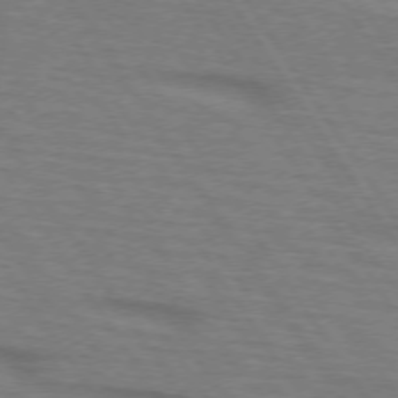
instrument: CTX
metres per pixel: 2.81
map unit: lApd
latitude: 73.2159
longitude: -73.0459
